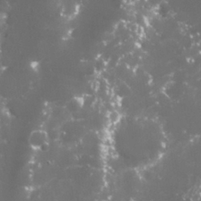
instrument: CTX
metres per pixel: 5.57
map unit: Nhu
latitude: 27.0270
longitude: -60.6679
